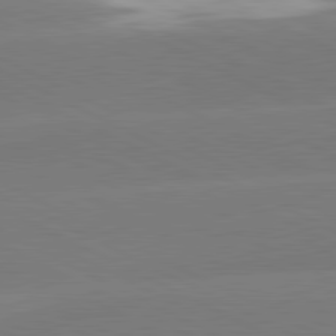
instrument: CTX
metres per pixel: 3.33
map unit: lApd
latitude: 81.0647
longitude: -154.3845
